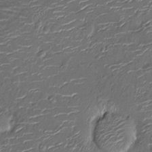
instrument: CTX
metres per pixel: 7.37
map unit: Nhu
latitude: -13.8989
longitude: -22.9325
